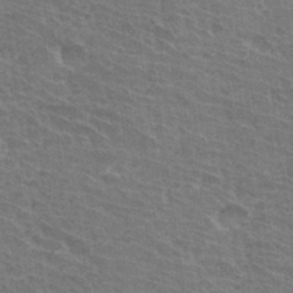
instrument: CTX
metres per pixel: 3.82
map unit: Hto
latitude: 31.8962
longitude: -41.6127
